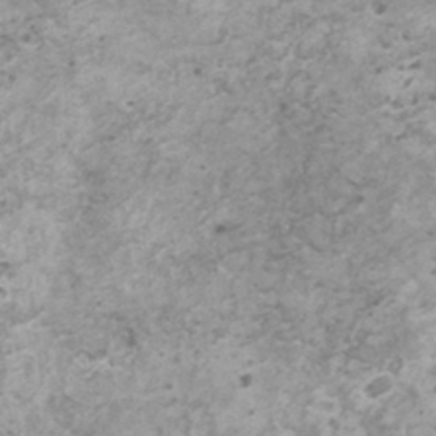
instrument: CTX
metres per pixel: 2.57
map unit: HNhu
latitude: -0.3496
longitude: 2.9730
